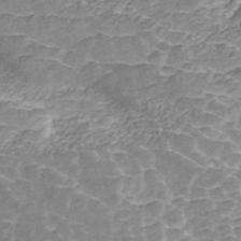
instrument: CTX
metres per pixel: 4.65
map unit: ANa
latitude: 45.8961
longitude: 25.2565
